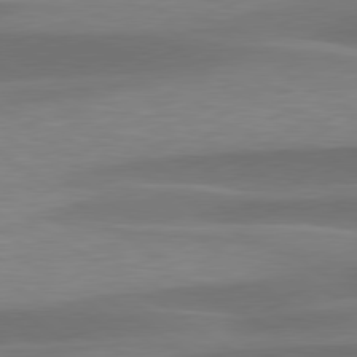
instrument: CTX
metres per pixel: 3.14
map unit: lApd
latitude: 79.5560
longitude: -94.4790
